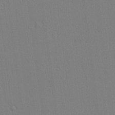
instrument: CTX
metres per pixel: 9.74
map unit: Ave
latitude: 23.8772
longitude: -135.6316
